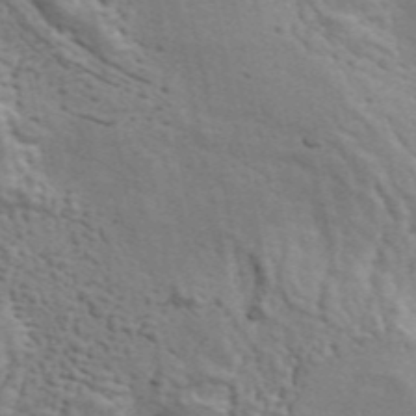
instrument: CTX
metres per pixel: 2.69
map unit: ANa
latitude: 43.3671
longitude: 46.6707
